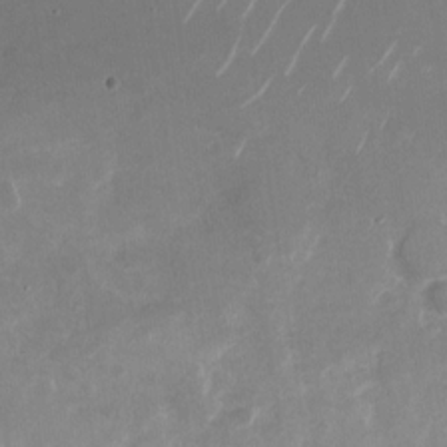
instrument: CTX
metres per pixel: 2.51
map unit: Nhu
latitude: -28.6330
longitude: -70.3089
